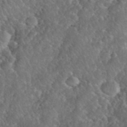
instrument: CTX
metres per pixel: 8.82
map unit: eHh
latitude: 39.8961
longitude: -58.2900
